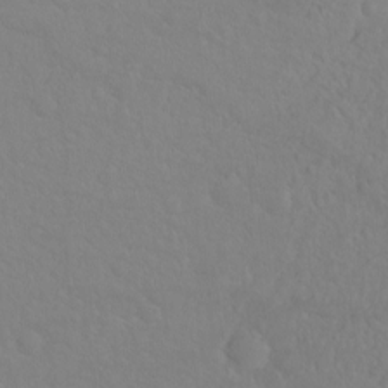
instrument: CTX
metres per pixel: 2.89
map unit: Hto
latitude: -8.2172
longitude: -46.3845
